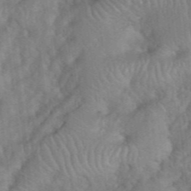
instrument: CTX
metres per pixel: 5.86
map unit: eHh
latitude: 39.6127
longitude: -56.2144
